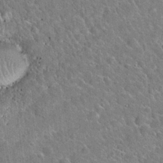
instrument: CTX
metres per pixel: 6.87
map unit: Hto
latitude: 21.9528
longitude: -51.2914
